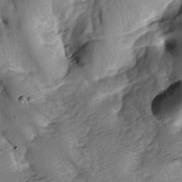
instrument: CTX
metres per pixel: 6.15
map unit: lAa
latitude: -6.6707
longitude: -126.0444
